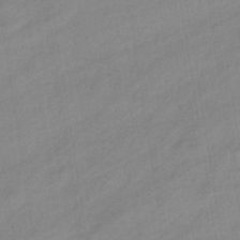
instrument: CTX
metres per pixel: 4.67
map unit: eHb
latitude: -37.1809
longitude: 79.3698
